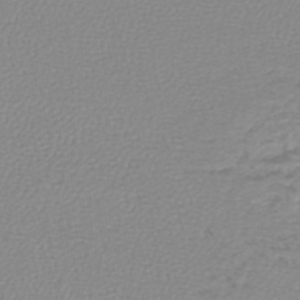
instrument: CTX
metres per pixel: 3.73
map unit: lHb
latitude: -45.5588
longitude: 75.5211
